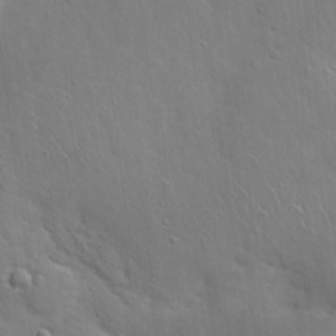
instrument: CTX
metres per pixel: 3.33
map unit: Hto
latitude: 20.0633
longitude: -49.6316
